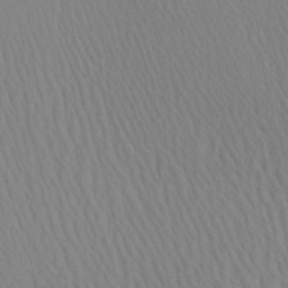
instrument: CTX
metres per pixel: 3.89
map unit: Aa
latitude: 28.7813
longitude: -136.6491
